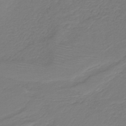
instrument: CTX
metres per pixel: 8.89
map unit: HNb
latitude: -42.9352
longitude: 52.5762
